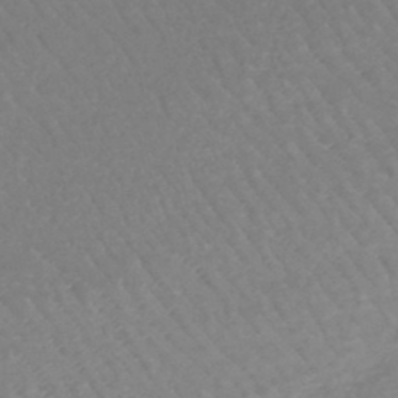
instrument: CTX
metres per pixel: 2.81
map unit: lHb
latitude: -44.4818
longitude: 73.4265
